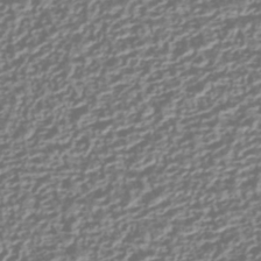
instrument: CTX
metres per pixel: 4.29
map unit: HNhu
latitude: -43.1809
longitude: 106.1984
